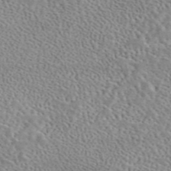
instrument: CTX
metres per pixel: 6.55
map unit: eAb
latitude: 44.3467
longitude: 114.1228
